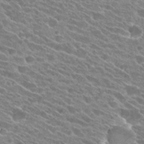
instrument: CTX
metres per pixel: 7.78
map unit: Hto
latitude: 25.7260
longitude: -41.8016
